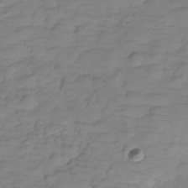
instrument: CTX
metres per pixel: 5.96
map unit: Hve
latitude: -29.4266
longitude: 90.8030
